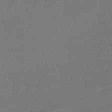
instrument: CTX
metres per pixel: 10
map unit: HNhu
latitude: -42.6140
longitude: 95.6344
